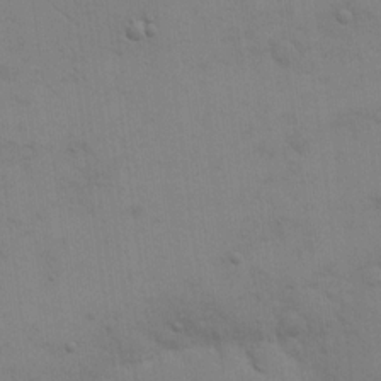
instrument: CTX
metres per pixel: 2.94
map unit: eHh
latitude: 18.0822
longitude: -66.8380
